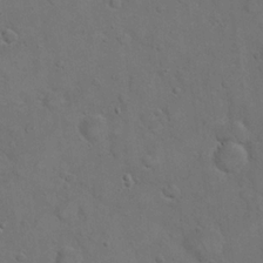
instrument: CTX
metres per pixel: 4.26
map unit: eHh
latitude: 21.1970
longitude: -59.5938
